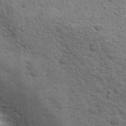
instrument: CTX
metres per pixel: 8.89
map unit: Hto
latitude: 20.5924
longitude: -44.1578
